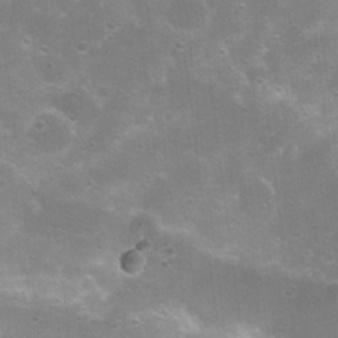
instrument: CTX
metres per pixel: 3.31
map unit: Nhu
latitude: 8.4412
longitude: -21.7828
